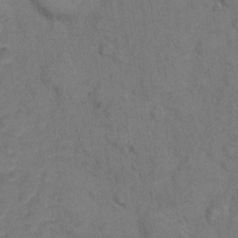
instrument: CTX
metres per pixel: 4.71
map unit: eHh
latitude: 7.5938
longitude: -63.1215
